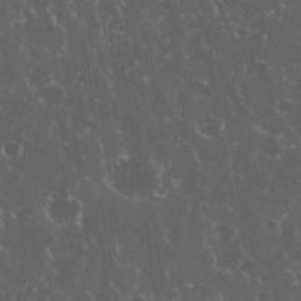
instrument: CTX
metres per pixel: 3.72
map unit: eHh
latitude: 33.5182
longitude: -61.8961
